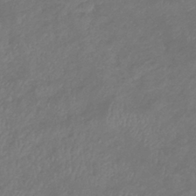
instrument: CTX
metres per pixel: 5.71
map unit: lHb
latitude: -38.2362
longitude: 73.7666
